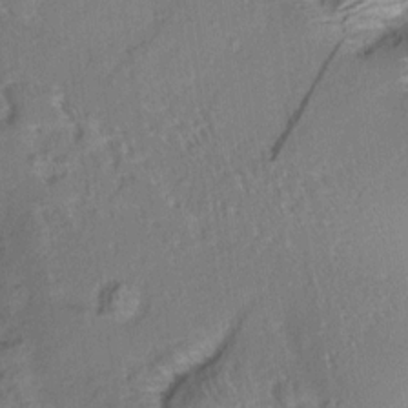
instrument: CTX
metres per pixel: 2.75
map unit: Aa
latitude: 9.6505
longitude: -141.8961
